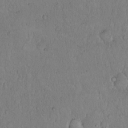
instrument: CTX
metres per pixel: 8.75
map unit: Hto
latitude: 14.3468
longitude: -56.7246
